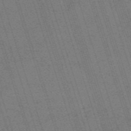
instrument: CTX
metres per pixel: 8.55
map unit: HNb
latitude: -56.1039
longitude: -44.9325
